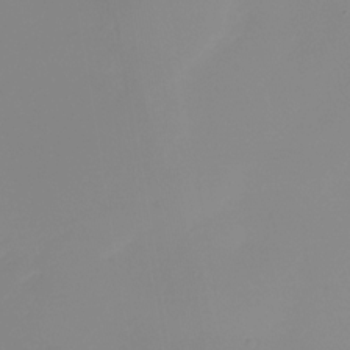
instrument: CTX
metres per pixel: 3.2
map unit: Nhu
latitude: -28.3495
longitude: -63.8962
